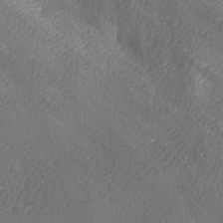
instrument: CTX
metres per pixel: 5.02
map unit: lAa
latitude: -8.5952
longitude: -125.2159
